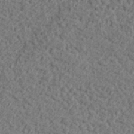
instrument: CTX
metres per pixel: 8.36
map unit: lHvf
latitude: 38.1578
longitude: -91.0270
